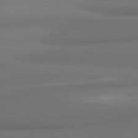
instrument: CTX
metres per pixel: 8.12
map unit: lApd
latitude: 81.8961
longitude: 171.9178
